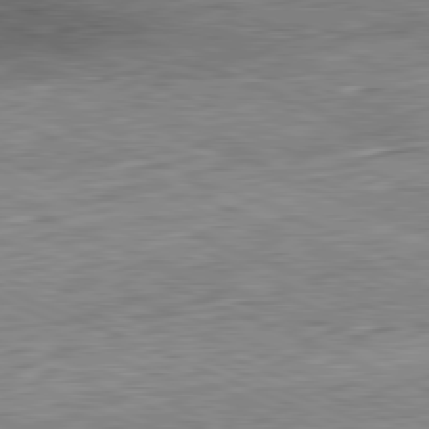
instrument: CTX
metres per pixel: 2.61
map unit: Hpe
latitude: -82.0472
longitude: 11.5966
